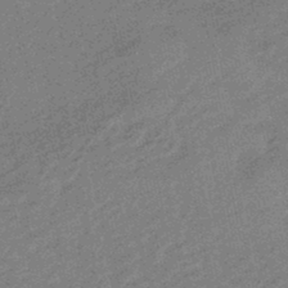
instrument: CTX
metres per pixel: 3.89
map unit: eHb
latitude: -44.6141
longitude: 89.1053
